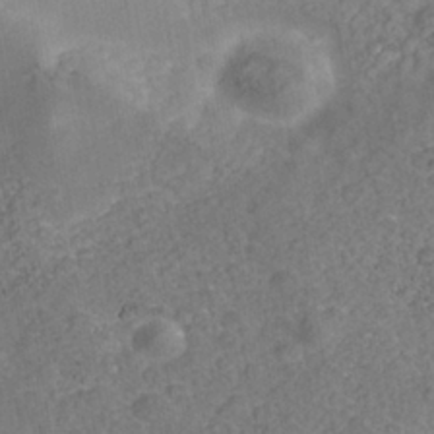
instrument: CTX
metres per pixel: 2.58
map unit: Nhe
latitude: -40.5007
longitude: -99.9528
